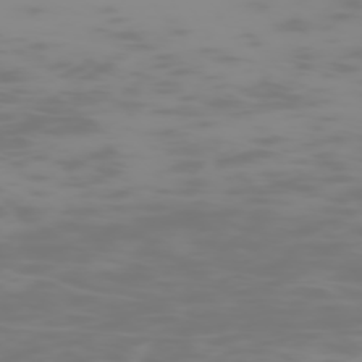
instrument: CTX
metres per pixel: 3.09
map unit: Hpe
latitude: -74.7086
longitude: 6.0661
